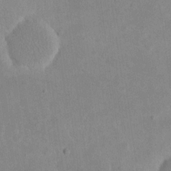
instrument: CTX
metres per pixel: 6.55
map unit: eHh
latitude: 19.9906
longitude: -70.9325
